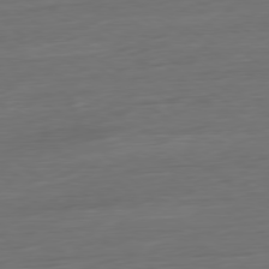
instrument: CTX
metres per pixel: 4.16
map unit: Ap
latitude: -79.8800
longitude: -57.2348
